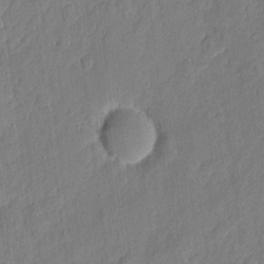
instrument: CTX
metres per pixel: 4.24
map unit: eHh
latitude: 6.5546
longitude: -73.3482
